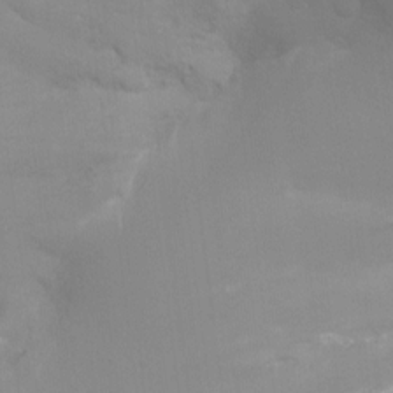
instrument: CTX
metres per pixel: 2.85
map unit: Ht
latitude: -9.1998
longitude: -31.2159
